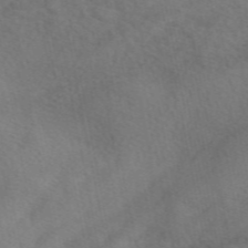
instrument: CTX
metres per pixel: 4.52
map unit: eAb
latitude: 49.5371
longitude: 119.7667
